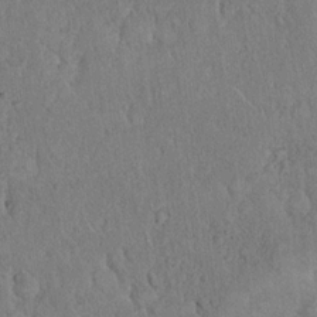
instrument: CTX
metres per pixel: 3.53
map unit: eHh
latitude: 18.5168
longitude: -61.9906
